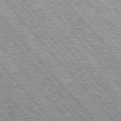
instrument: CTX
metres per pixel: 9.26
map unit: Hpe
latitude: 76.5356
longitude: -170.8002
